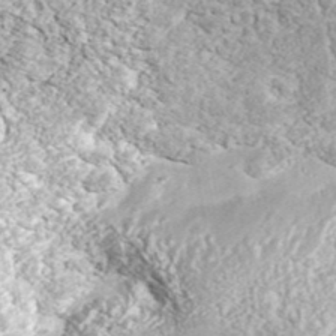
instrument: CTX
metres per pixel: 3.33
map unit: ANa
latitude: 43.5938
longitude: 36.9352
